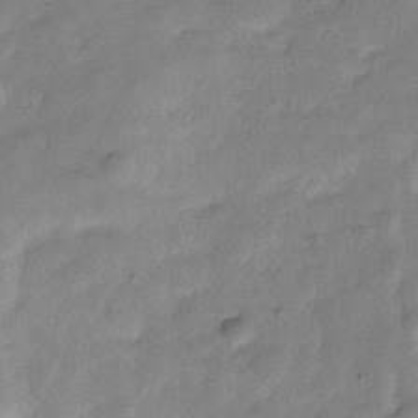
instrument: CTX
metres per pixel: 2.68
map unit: Hve
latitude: -31.5588
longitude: 90.4251
